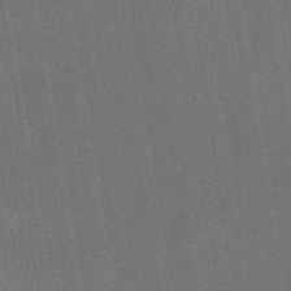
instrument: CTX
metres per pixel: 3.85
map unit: eHh
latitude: -39.1620
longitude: -26.5546
